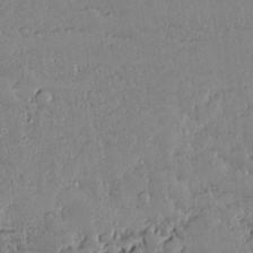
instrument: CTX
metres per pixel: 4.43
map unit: lAvf
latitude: 14.7058
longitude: -127.5182
